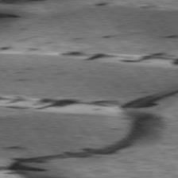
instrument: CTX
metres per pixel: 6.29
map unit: lApd
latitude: 76.9513
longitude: -60.6679
